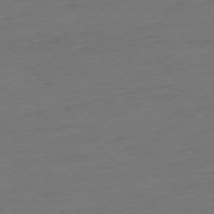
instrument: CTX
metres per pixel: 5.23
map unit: Ap
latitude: -75.6344
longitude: -82.6868
